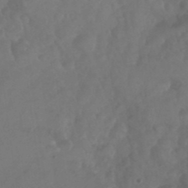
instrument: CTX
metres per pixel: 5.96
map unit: Nhu
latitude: 28.8002
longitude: -56.6301
